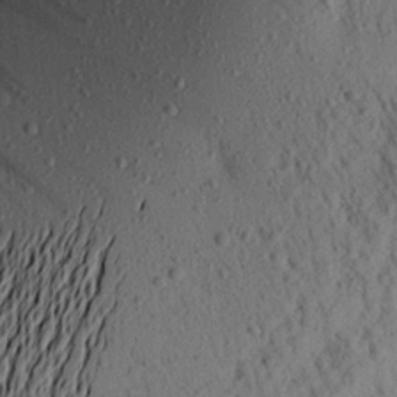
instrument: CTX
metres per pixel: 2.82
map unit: Aa
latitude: 21.0081
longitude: -147.9906
